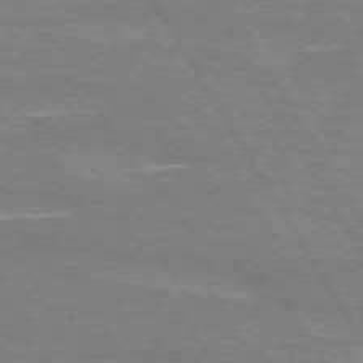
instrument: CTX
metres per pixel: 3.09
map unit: lApd
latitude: 72.8002
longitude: -55.8583
